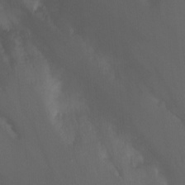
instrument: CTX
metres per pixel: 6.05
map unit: Nhu
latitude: -4.5007
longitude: -77.0836
